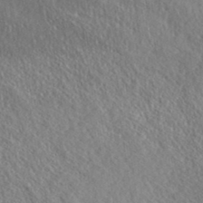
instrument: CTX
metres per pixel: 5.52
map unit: eHh
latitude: 36.8947
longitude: -138.8380
